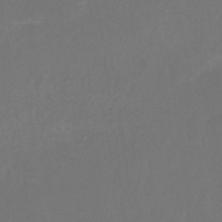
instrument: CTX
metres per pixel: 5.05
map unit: lHb
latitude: -31.4076
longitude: 64.1606
